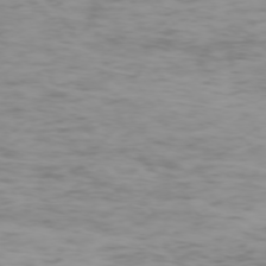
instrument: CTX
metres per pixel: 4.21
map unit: Ap
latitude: -74.2362
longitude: -80.6301
